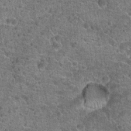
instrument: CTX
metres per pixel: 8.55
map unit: Hto
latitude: 19.6882
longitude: -42.4412
